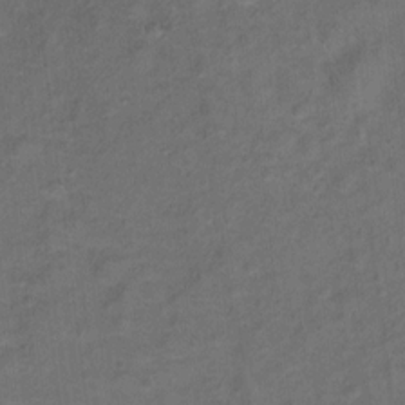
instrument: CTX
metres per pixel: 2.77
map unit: Ht
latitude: 10.4412
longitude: -40.3845
